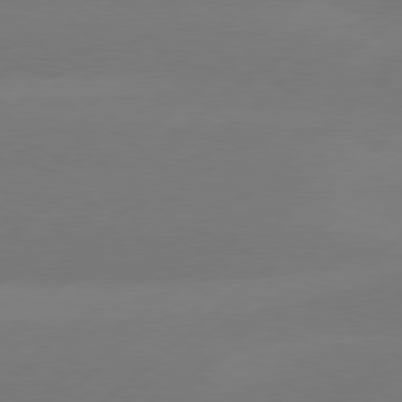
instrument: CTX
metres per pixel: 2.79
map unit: Hpe
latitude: 78.2145
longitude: -131.9151
